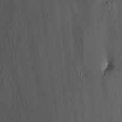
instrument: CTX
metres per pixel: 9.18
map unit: Nhu
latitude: -6.3684
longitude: -66.6301
